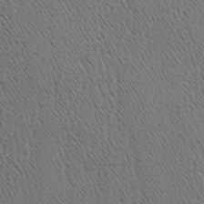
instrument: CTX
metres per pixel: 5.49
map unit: Hve
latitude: 3.3859
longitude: -124.9135
